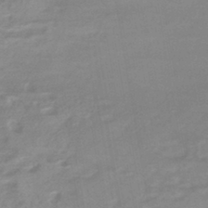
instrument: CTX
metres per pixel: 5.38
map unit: HNhu
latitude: -41.8989
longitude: 91.2376
